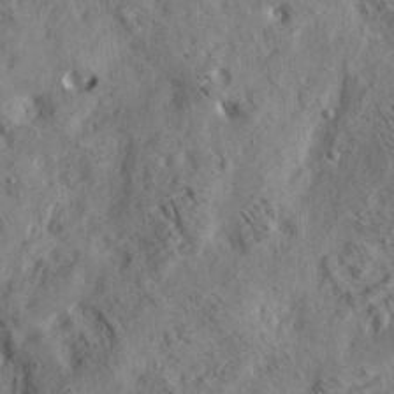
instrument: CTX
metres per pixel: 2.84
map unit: lAa
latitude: 19.7827
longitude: -140.0444
